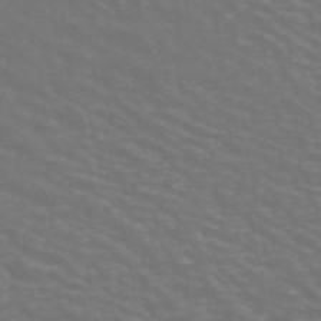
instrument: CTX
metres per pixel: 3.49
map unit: ANa
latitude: 44.4223
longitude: 29.5966
